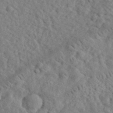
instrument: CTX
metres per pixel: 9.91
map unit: eHh
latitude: 35.8205
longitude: -78.6113
